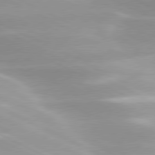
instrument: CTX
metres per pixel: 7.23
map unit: lApd
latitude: 79.8961
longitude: -120.3657
